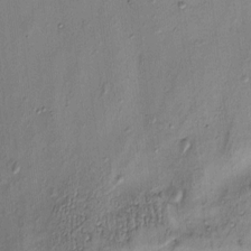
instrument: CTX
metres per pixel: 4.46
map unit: eHh
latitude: -0.2740
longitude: 16.4629
